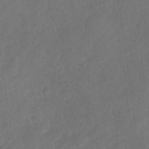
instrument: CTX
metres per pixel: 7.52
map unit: Nhu
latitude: -29.8233
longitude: -63.3860
